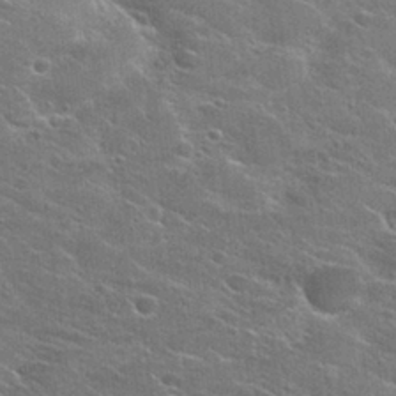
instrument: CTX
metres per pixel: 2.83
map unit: Hto
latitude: 27.4804
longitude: -45.1403
